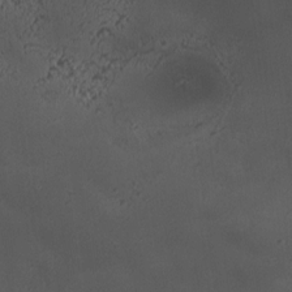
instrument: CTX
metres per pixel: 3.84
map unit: HNhu
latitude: 6.0633
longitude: 9.7478
